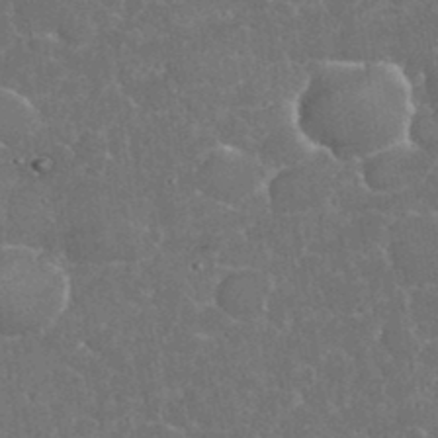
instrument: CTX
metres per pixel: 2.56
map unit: eHh
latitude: 36.7058
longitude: -61.5182
